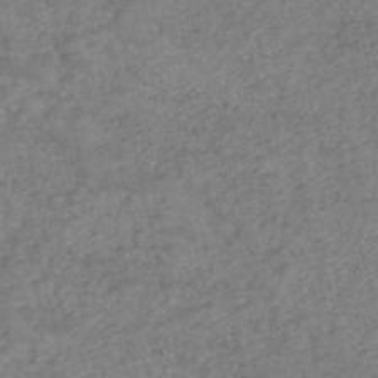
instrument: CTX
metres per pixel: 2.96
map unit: eHh
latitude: -55.3132
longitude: -90.6302
